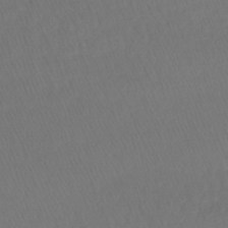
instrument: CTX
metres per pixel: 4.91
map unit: lHb
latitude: -43.2942
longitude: 73.1431
